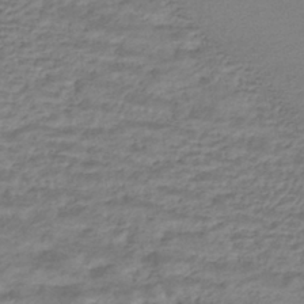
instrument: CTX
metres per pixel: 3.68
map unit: HNhu
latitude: -42.8785
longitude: 102.8975
